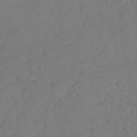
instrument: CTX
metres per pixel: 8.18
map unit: lHb
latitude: -38.9542
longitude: 73.5588
